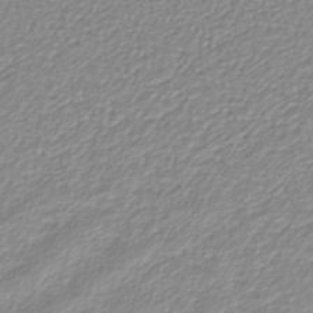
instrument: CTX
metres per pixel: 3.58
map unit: lHb
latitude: -40.1606
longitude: 64.5385
